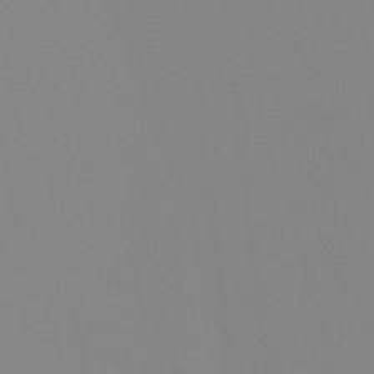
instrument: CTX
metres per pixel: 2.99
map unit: Ave
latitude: 3.4804
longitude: -112.9703
